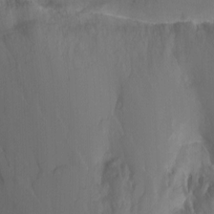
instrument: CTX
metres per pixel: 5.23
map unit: Hto
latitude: -3.0297
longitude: -34.4790
